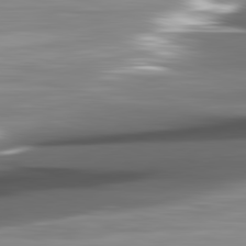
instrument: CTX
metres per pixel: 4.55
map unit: lApd
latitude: 82.2711
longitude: -141.0647
